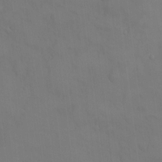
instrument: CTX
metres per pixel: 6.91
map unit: HNhu
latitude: 6.5546
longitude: -0.1766
